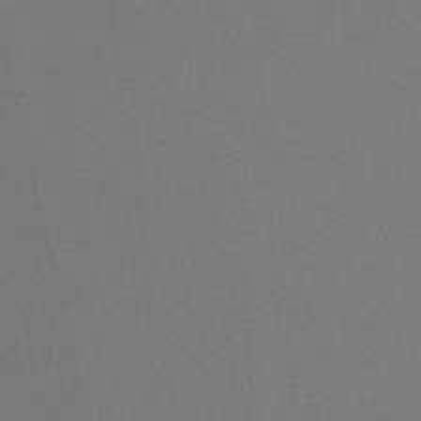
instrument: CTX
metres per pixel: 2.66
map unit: lHb
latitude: -48.2929
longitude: 63.8989
